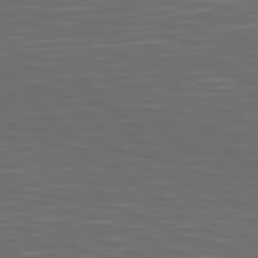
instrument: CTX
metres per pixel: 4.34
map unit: Hpe
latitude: 75.1592
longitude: -125.4237
